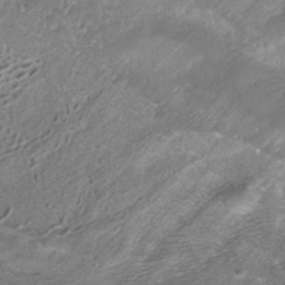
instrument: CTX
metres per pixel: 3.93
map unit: ANa
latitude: -37.2187
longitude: 95.1431
